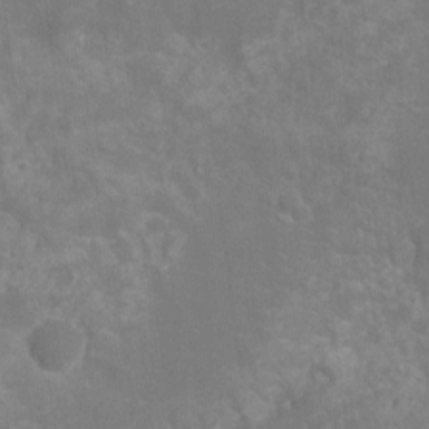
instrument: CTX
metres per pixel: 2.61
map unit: Ht
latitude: -11.0298
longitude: -24.1388
